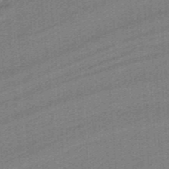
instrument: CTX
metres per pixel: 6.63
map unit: HNb
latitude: -39.0109
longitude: 54.1417
